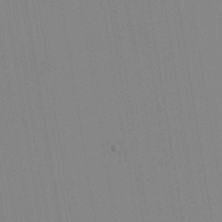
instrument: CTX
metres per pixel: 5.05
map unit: HNhu
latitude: 5.7827
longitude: 4.6707
